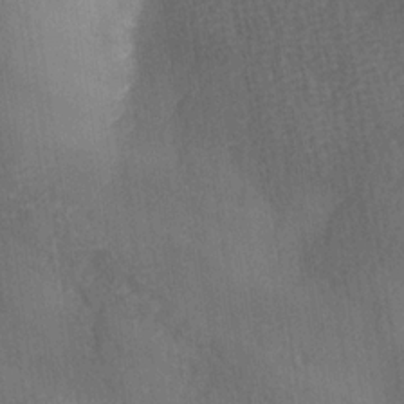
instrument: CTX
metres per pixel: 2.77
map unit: Ave
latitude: -5.8800
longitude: -120.3090
